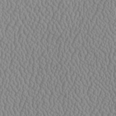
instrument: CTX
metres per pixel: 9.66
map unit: Htu
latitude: -6.4062
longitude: 156.3117
